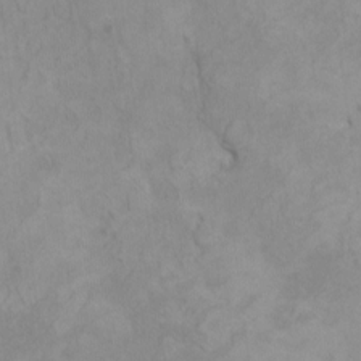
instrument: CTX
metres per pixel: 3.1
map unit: HNhu
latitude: 3.5938
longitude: -3.1403
